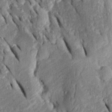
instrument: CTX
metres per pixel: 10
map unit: Htu
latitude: -0.8975
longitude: 150.1605
